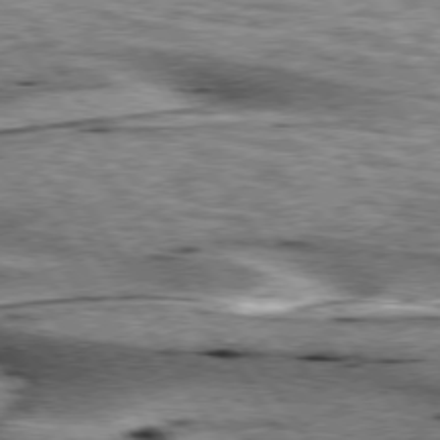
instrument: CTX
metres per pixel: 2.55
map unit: lApd
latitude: 76.1955
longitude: -59.8017
